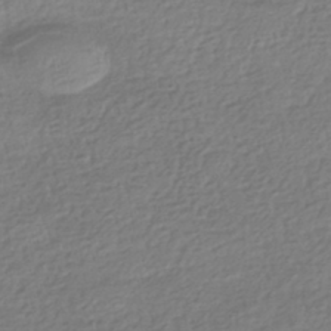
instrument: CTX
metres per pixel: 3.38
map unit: HNhu
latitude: -42.4628
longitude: 98.9353
